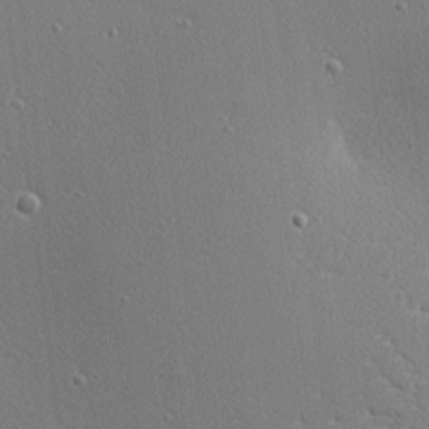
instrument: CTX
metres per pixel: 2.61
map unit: Nhu
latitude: 0.7246
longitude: -77.8772
